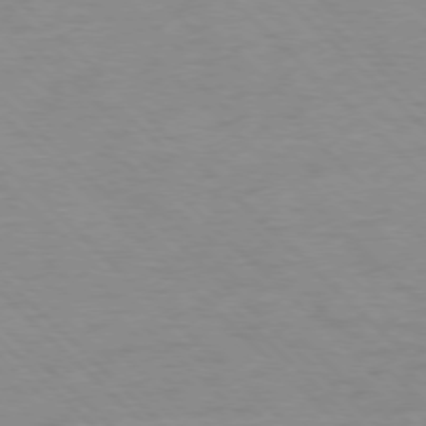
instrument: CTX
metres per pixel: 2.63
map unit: Ap
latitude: -77.4076
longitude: -85.2915
